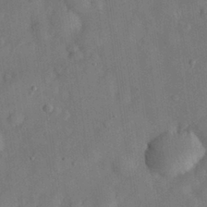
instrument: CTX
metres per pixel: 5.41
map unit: eHh
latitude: 30.1200
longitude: -72.0444
